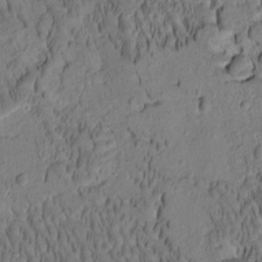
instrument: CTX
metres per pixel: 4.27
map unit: Htu
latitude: -2.2739
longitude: 171.9556
